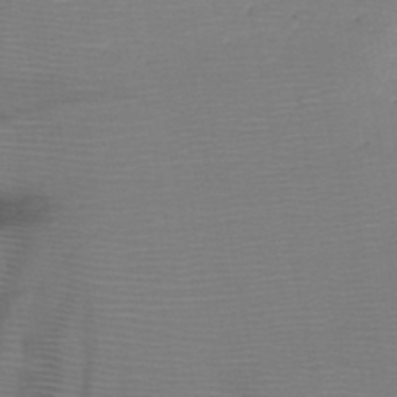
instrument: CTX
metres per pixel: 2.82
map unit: HNb
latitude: -47.3509
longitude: -40.7813
